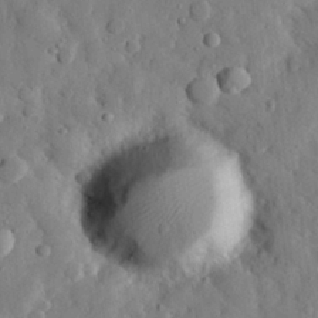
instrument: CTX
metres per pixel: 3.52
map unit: eHh
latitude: 26.9136
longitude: -77.4993
